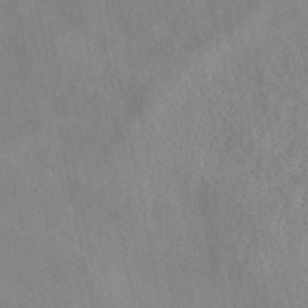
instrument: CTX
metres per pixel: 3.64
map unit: eAb
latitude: 40.4978
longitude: 105.2376
